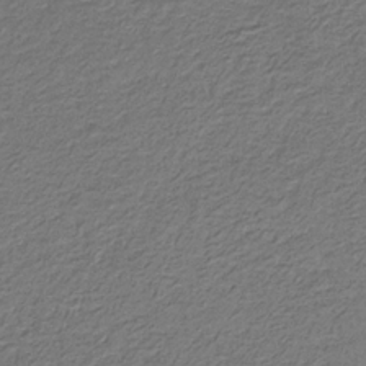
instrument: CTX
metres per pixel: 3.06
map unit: eHb
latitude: -30.7841
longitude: 69.6910
